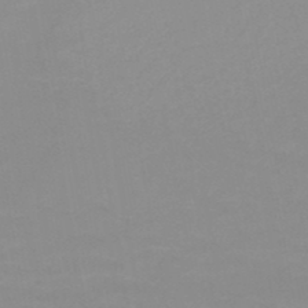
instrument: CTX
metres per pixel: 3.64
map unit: HNb
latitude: -48.1228
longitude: -46.3468
